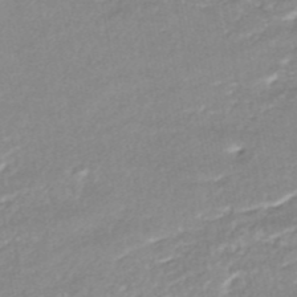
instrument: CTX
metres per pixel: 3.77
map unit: ANa
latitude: -44.5385
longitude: 104.4629
